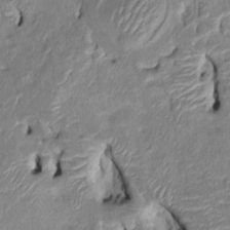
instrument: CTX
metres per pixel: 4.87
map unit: HNhu
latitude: 8.1200
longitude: -2.9702
